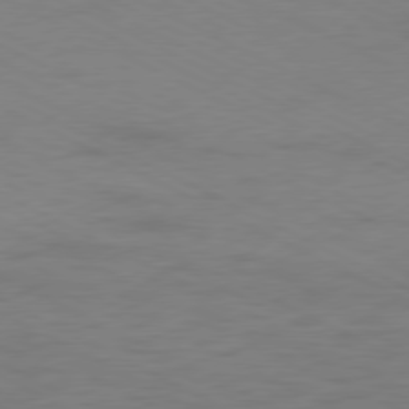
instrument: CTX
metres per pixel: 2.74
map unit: Ap
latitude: -77.9745
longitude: -73.5749
